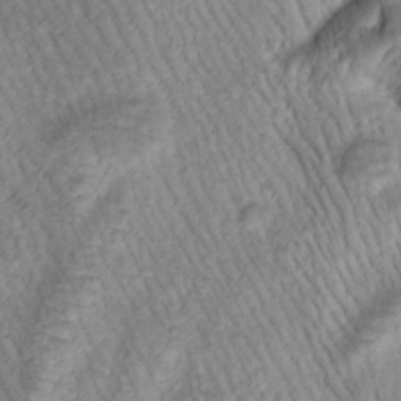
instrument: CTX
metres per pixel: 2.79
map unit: Htu
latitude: -0.6897
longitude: 173.1620
